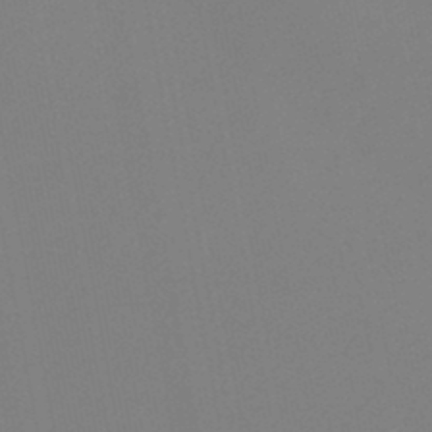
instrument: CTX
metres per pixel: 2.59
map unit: HNb
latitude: -46.2550
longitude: 55.7100
